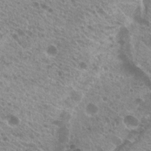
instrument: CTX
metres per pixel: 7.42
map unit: Hto
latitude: 21.3482
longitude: -34.6490
